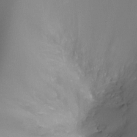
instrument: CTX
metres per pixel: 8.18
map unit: Ht
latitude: -9.5021
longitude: -21.0081
